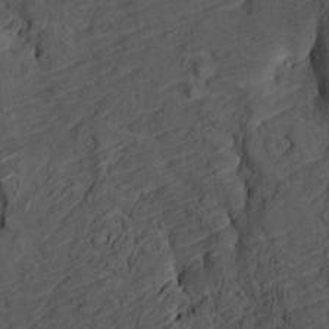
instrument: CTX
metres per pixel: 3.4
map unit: HNhu
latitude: 10.1389
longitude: 23.8423
